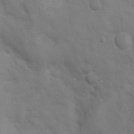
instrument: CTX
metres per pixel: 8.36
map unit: Nhu
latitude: 4.4601
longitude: -24.6112
